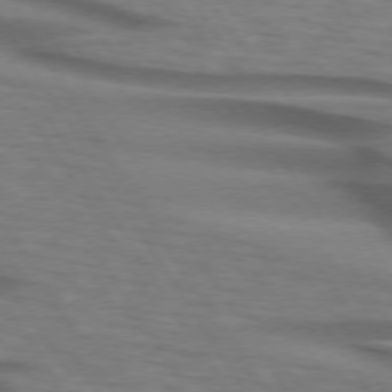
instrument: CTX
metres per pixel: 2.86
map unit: lApd
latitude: 74.1011
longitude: -77.2159
